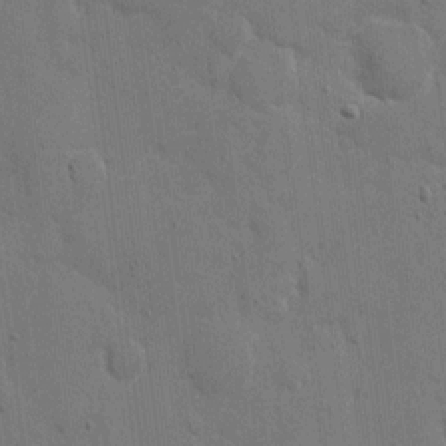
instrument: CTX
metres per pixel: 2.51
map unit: eHh
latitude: 8.8758
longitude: -67.9528
